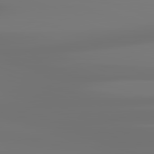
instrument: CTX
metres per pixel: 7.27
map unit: lApd
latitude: 83.0836
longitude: -131.7450
